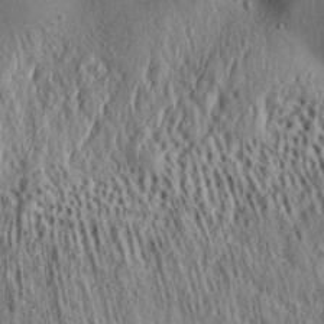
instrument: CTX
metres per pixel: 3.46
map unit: Aa
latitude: 32.3089
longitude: -134.3845
